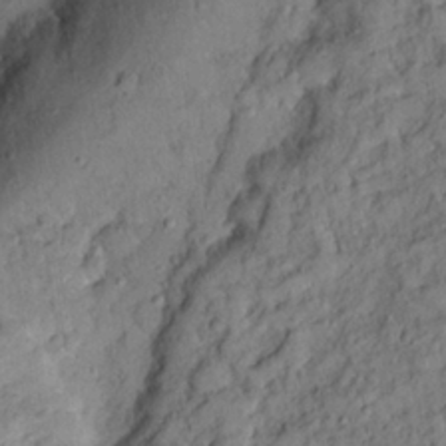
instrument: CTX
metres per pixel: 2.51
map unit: Hto
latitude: 12.5924
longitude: -38.4790
